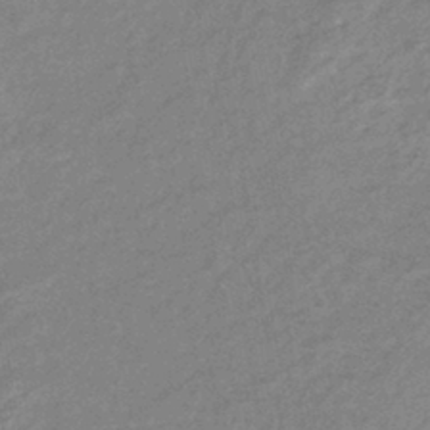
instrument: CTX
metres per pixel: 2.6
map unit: eHb
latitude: -41.2565
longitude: 83.7477
